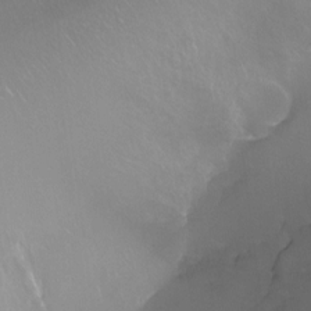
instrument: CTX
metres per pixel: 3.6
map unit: Ht
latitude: -12.7841
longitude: -44.3278
